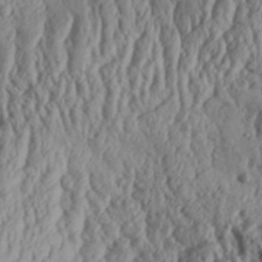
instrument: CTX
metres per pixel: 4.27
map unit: Aa
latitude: 31.9528
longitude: -136.0444
